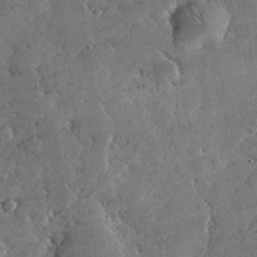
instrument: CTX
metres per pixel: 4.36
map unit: lHvf
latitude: 32.7435
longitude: -91.7450
